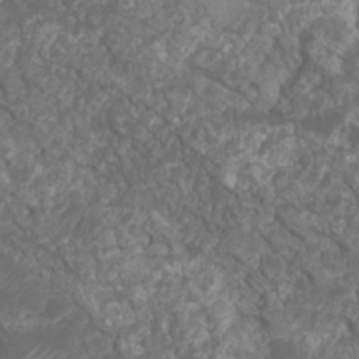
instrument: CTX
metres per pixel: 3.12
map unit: Nhu
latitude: 6.2334
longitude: -18.7435
